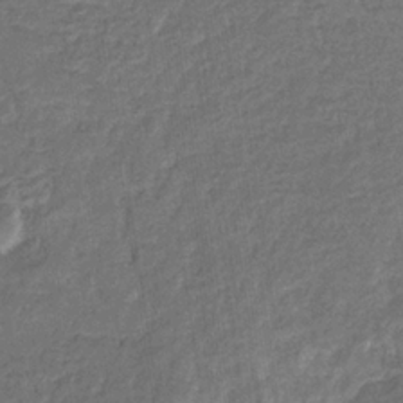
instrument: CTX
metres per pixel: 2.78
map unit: eHb
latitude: -32.8597
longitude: 74.3873
